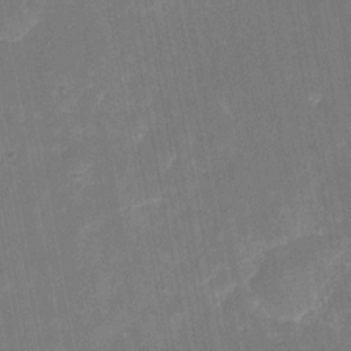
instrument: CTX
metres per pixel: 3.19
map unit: eHh
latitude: 5.4615
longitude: -69.9339
